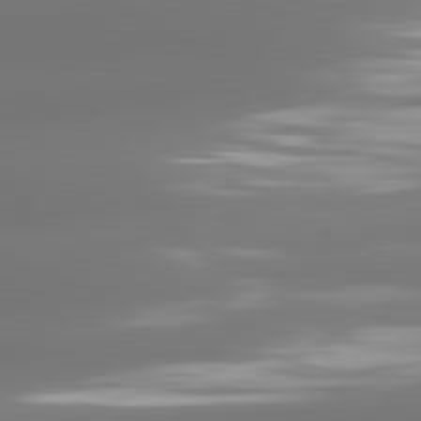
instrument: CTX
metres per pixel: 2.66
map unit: lApd
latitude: 81.4993
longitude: -160.8569
